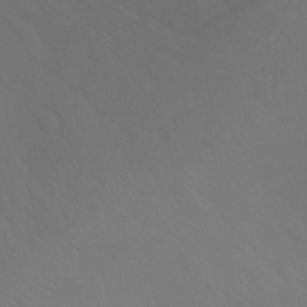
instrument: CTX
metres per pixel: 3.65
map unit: Ht
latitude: -10.1984
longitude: -38.0255
